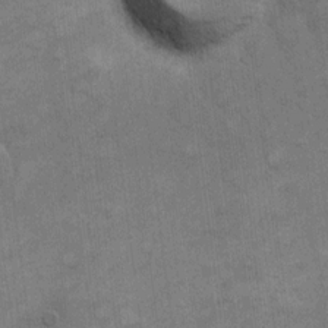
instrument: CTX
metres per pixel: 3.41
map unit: eHh
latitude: 13.7450
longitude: -65.4426
